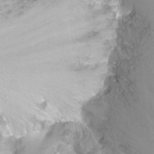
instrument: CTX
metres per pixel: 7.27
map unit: Nhu
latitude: -6.6329
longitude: -47.2726
